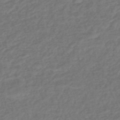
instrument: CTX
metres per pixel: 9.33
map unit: HNhu
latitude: -47.4643
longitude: 96.7274
